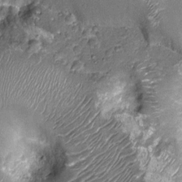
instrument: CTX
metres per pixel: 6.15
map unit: Nhu
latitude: -13.4266
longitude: -22.8191
